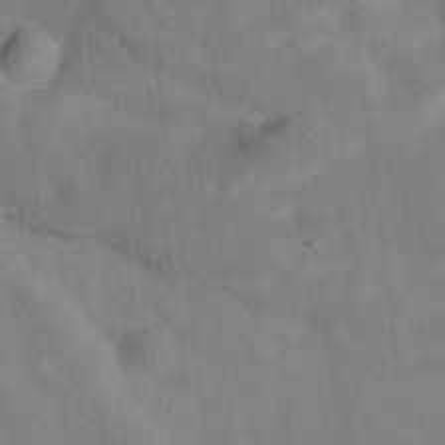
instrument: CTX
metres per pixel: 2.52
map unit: eAb
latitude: 34.7813
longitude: 109.6344
